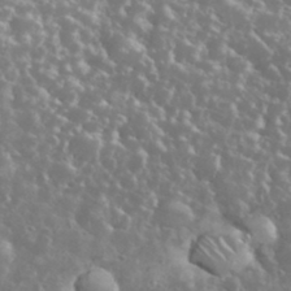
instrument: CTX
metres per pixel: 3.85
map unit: eHh
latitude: 34.7057
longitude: -61.4048
